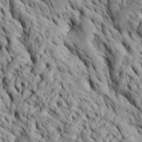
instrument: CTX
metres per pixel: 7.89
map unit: Htu
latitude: -5.8422
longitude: 153.4265
